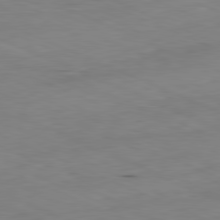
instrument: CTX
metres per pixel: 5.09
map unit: Ap
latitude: -81.8045
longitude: -68.9136
